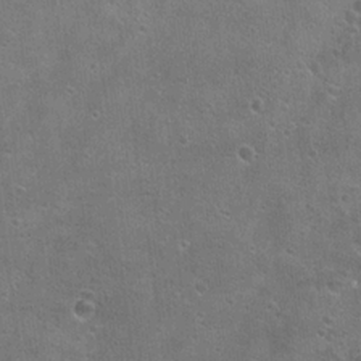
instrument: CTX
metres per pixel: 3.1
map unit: Hto
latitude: 21.3293
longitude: -43.2915
